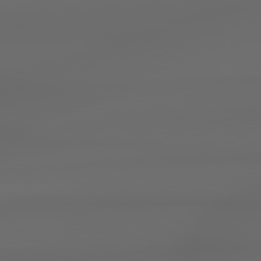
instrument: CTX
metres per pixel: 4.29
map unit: Hpe
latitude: 78.7624
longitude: -135.8772
